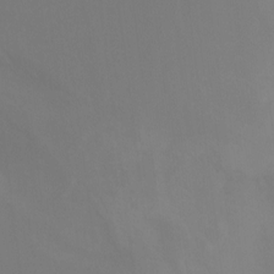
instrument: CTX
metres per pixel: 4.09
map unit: Ht
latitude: -12.7652
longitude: -50.5167
